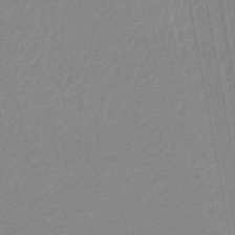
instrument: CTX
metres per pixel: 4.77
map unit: lHb
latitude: -47.3698
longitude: 68.1794
